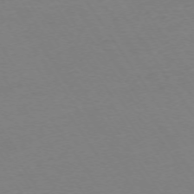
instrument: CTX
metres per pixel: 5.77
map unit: Ap
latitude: -73.6533
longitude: -85.6883
